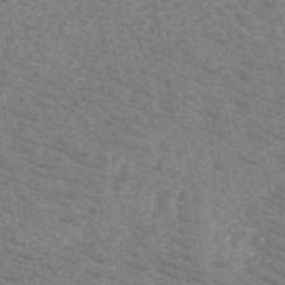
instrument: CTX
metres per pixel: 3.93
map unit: eHh
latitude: -40.8786
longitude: -29.5749
